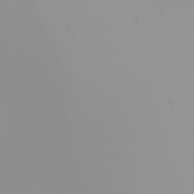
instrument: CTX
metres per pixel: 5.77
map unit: Nhu
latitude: -0.1039
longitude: -75.8772
